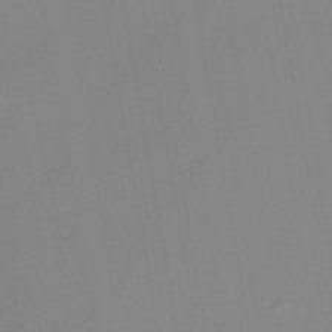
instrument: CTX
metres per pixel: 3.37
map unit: lHb
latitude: -44.3873
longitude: 73.0108
